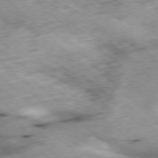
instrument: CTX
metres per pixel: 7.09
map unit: Ap
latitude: -78.0850
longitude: -61.0647
